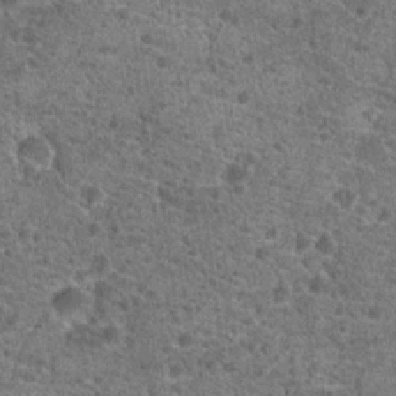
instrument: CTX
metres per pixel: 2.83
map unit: Hto
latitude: 19.7449
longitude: -42.4034
